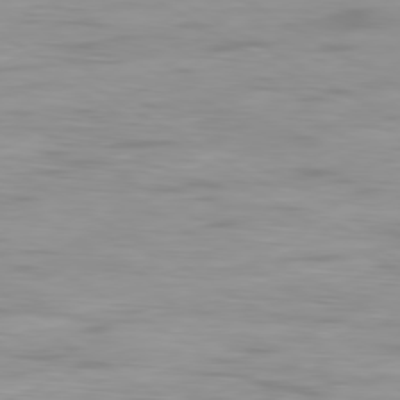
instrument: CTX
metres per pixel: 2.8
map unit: Ap
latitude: -80.2362
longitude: -60.4601
